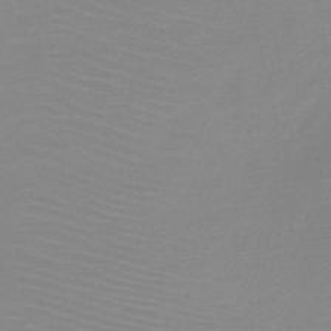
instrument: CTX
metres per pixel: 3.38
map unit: HNb
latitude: -48.0850
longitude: -43.0647
